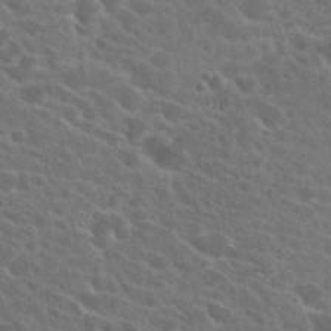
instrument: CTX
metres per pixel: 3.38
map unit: Hto
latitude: 23.9717
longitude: -39.0080
